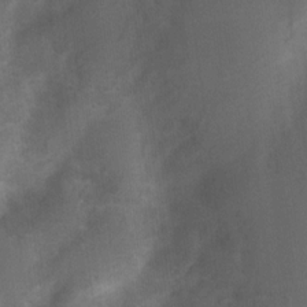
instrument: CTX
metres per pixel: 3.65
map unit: Nhu
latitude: 8.2523
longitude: -22.2900
